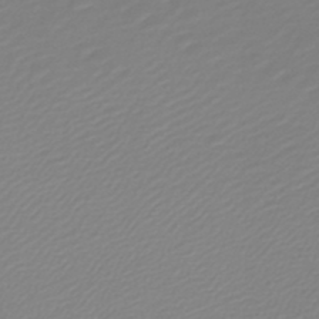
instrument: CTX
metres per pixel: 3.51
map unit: lHb
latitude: -46.1794
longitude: 70.3873
